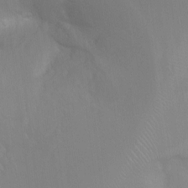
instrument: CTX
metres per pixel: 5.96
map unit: Ht
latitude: 3.0647
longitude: -27.8961
